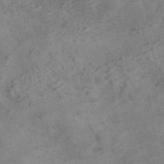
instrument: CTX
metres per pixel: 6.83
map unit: ANa
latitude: 42.5357
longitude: 17.8423
